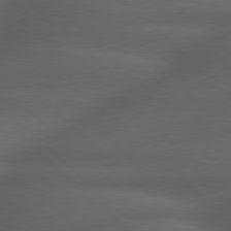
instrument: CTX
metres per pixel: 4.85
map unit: Hpe
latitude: 77.5371
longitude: -150.4223
